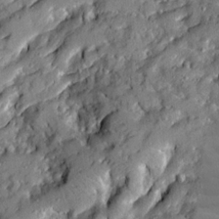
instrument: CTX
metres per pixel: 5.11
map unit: Ave
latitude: 19.6694
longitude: -129.4048
